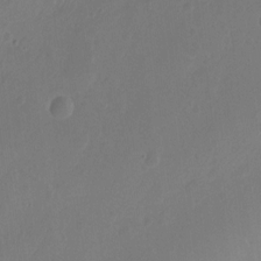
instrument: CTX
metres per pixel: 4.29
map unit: Hto
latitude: -11.8422
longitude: -38.4790
